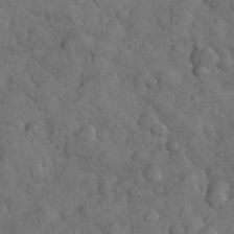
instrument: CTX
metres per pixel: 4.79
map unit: eHh
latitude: 33.0081
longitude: -67.3670
